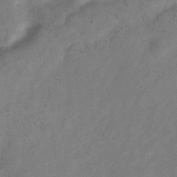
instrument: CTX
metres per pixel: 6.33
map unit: Hve
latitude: -34.0661
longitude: 90.0283
